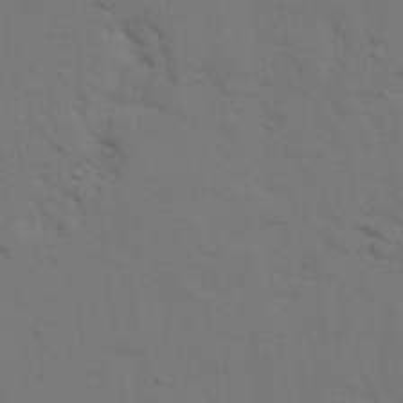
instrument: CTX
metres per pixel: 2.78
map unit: Nhu
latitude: 22.7813
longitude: -73.4616
